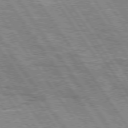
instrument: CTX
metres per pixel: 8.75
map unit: Hpe
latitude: 75.6127
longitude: -155.6505
